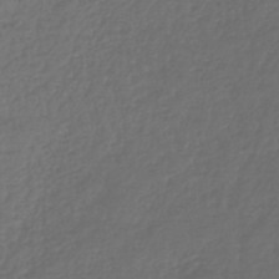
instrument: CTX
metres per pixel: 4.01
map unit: lHb
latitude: -43.6532
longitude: 71.8234
